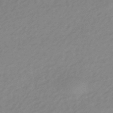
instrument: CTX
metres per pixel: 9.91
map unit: eHb
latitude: -44.1606
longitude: 89.4454
